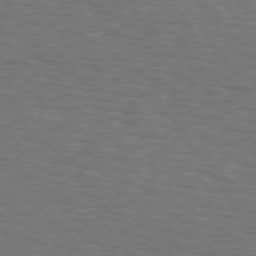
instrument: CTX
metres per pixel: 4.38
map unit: lApd
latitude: 74.2334
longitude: -74.6491
